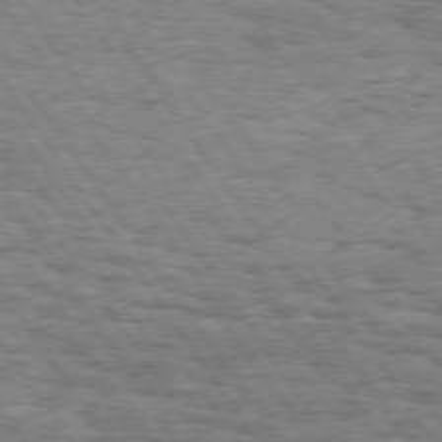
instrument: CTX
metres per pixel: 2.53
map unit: Hpe
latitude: 74.0633
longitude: -138.8191
